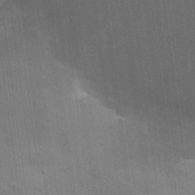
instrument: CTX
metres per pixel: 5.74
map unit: Nhu
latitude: 25.5938
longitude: -54.5923
